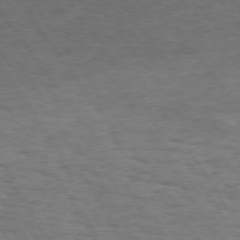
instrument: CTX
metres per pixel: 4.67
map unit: Hpe
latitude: 73.7261
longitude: -143.2915
